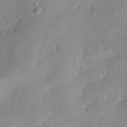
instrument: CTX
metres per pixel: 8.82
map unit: Aa
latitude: 8.3845
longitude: -142.3090
